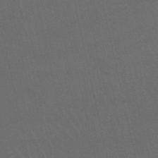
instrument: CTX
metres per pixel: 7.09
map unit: lHb
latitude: -46.6707
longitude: 77.4643
